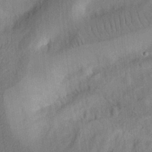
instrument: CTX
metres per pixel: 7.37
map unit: Ht
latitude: 8.1767
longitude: -75.9339
